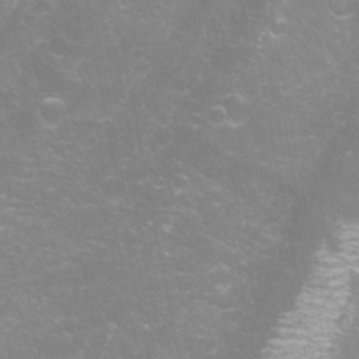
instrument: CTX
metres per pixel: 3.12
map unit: Aa
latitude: -9.2943
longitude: -71.9906
